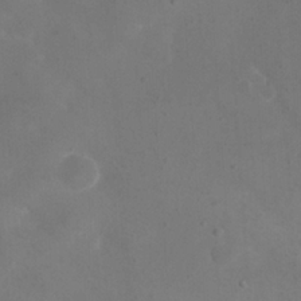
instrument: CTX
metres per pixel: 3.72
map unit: eHh
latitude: 23.3859
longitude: -66.6490
